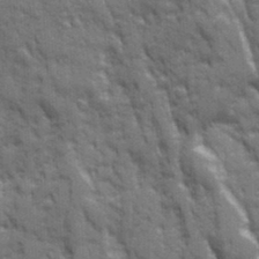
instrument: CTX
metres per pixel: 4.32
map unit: Ave
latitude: 20.0444
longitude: -133.3860
